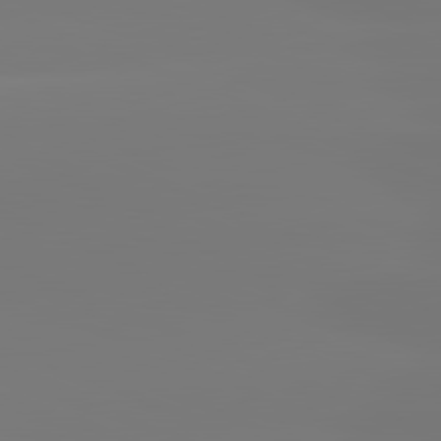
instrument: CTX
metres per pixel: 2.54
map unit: lApd
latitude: 81.6694
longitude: -150.4412
